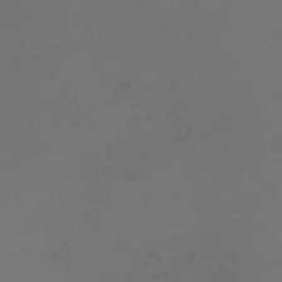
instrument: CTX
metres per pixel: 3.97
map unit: Nve
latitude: -59.8800
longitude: 60.5574
